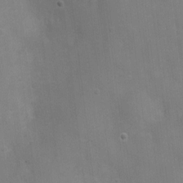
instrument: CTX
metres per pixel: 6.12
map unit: Nhu
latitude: 2.3278
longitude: -16.7624
